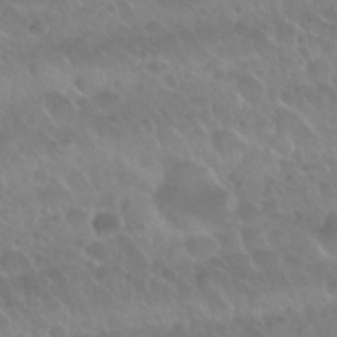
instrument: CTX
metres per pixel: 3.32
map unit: Nhu
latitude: 29.7638
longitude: -55.0080
